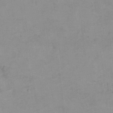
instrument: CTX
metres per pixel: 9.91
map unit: Hto
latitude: 7.6694
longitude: -35.3481
